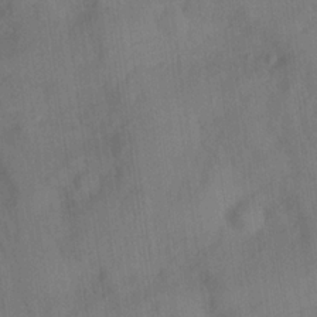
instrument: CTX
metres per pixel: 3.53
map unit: Ave
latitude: 21.7828
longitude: -137.9906
